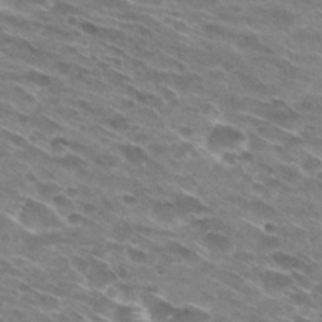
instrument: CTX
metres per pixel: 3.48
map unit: Hto
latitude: 29.5749
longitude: -45.5182
